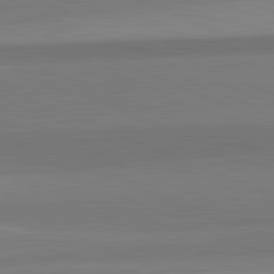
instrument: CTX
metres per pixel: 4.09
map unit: lApd
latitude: 82.5545
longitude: 156.8975
